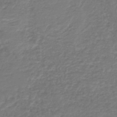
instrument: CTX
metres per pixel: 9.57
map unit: HNb
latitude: -42.3873
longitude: 49.8612
